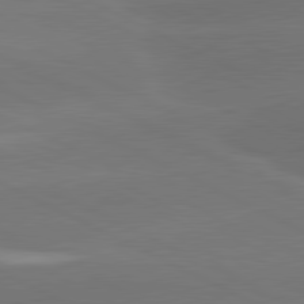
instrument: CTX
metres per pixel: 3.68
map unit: lApd
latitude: 81.2537
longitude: -147.7072
